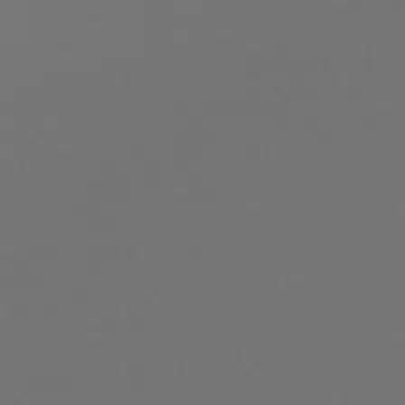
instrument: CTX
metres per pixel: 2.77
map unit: eHb
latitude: -50.6140
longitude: 69.9745
